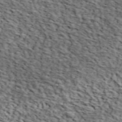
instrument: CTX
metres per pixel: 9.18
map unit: lHvf
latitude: 38.8191
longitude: -87.2159
